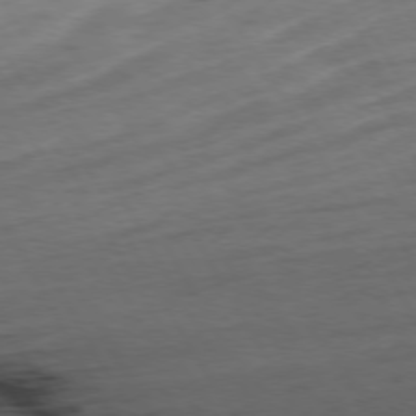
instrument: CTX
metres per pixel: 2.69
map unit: Ap
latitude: -76.8408
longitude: -72.4790
